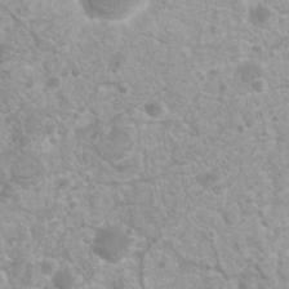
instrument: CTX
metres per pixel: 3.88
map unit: Nhu
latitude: 7.1970
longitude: -20.5734
